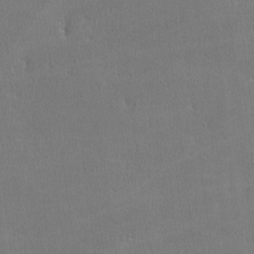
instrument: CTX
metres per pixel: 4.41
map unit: lHvf
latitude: -11.5210
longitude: -101.1592
